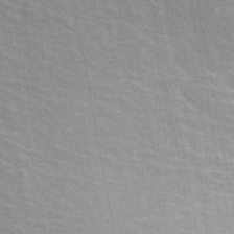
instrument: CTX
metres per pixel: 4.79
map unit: ANa
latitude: 48.4601
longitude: -75.3671
